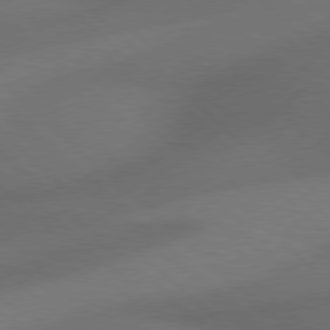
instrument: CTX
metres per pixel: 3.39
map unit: Hpe
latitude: 77.8016
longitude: -149.9339
